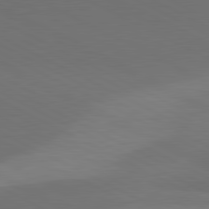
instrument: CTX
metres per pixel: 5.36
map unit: lApd
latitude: 81.0836
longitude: 138.6519
